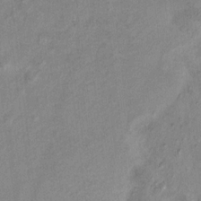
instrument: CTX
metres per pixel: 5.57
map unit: Ht
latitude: 10.1767
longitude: -32.5168
